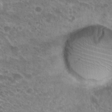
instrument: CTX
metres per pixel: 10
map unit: Hto
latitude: 21.3482
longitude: -41.4048
